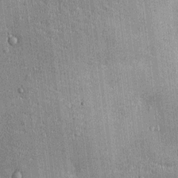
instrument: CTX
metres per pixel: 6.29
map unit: Ht
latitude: -3.2376
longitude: -12.9325
